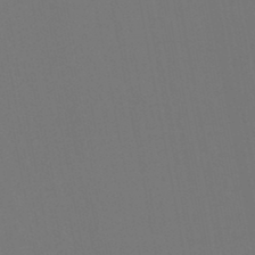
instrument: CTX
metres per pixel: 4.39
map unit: lHb
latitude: -46.3306
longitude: 76.4818
